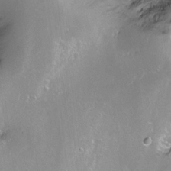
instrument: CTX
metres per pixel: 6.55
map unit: Ht
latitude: -6.6329
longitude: -36.2901
